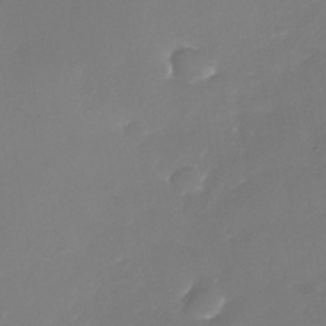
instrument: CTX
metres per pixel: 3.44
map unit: Nhe
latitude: -35.4643
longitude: -87.6127
